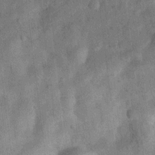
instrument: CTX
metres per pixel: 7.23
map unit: Nhu
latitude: 6.5546
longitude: -23.9150
